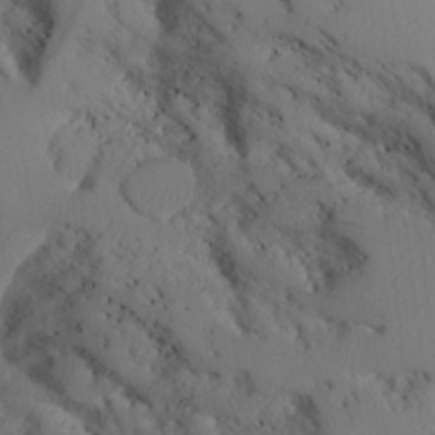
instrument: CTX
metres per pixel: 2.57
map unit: Aa
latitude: 25.2914
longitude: -131.7072
